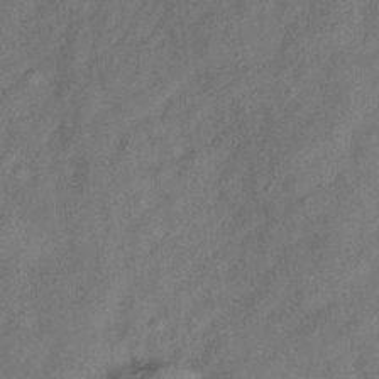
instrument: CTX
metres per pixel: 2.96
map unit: Hve
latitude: -31.6722
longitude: 91.9745
